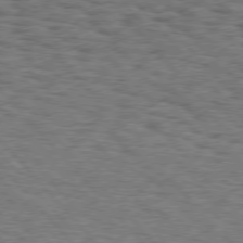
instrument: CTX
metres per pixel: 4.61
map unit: Hpe
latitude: 75.9717
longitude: -135.9339
